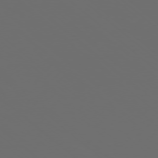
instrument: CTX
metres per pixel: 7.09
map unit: Ap
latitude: -77.3321
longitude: -81.1403
